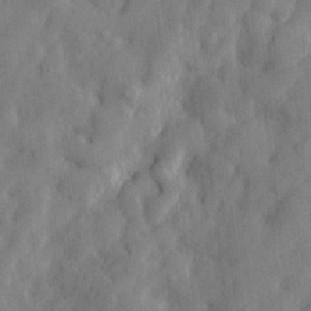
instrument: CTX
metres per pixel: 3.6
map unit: lHvf
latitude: 24.2711
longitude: 143.1053
